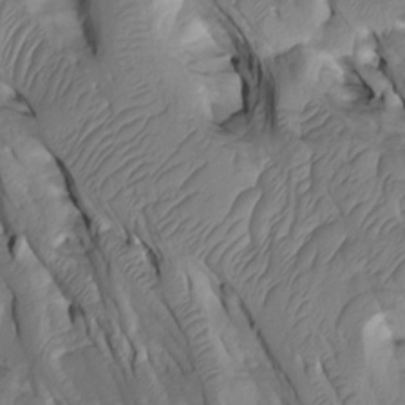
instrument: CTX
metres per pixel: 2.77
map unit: Htu
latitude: -5.3509
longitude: 150.3306
